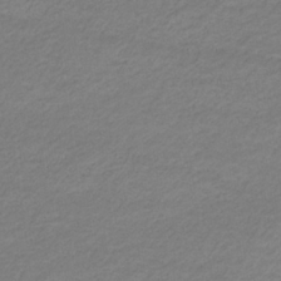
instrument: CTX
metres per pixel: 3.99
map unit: eHb
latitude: -33.4455
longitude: 70.4440
